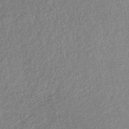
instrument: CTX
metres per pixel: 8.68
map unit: lHb
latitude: -40.1039
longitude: 68.9919
